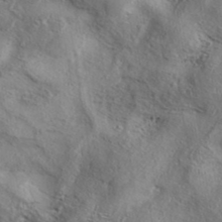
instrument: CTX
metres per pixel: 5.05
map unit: eAb
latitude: 38.1578
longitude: 113.3321
